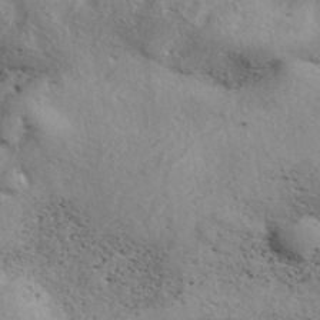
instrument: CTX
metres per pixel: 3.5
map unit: eAb
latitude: 39.6316
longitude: 113.1242
